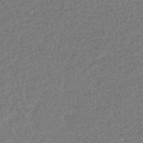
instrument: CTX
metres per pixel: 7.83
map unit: lHb
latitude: -42.8596
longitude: 74.3873
